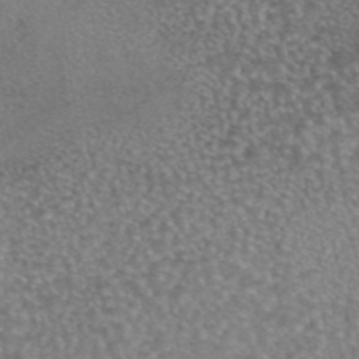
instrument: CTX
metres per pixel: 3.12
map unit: eAb
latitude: 44.8569
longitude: 108.3117
